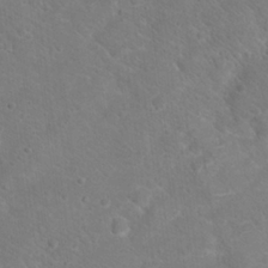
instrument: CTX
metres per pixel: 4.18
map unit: Hto
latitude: 18.5734
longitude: -38.2900
